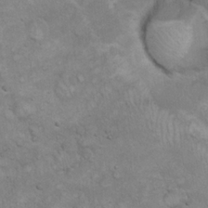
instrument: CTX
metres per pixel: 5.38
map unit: eHh
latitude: 20.3468
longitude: -59.5560
